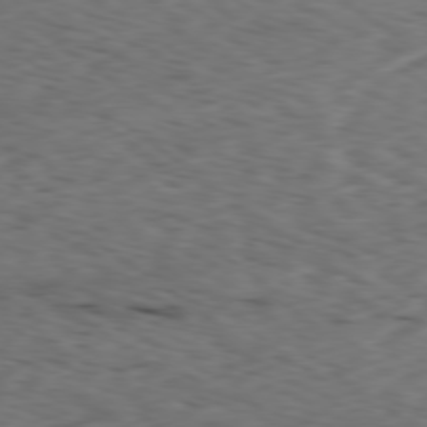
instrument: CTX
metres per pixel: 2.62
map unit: Ap
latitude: -79.2942
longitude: -73.0648
